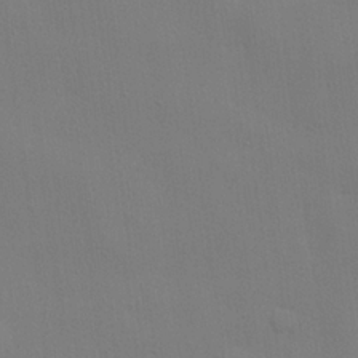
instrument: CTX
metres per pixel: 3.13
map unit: lHvf
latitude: 22.4601
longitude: 141.2565
